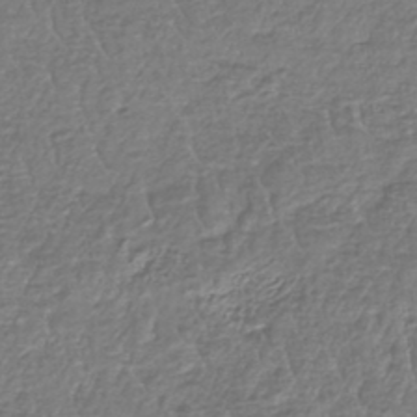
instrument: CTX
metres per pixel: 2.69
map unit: lHb
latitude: -42.3117
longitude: 64.8219
